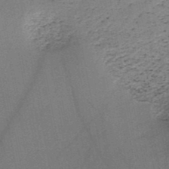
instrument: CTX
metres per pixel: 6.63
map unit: HNb
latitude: -48.4818
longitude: -40.2900
